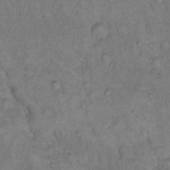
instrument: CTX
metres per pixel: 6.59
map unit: Hto
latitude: 12.6491
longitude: -60.9136
